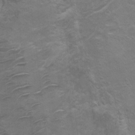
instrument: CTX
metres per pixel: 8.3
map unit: Ht
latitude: 4.5546
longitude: -29.1403
